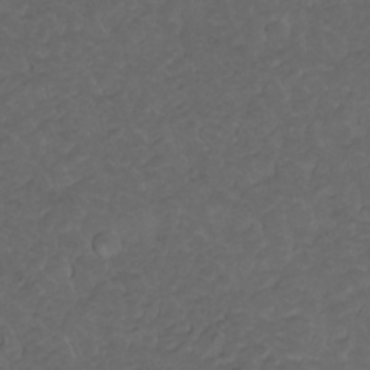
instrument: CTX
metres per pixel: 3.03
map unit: Nhu
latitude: 22.5924
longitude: -65.7450
